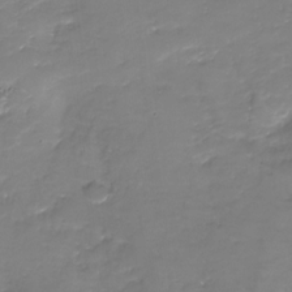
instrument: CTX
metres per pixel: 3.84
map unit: Nhu
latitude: -29.2187
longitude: -65.1781
